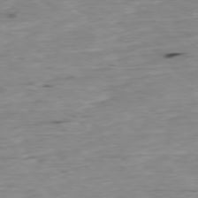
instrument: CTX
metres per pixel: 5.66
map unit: Ap
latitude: -78.0661
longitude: -88.8380
